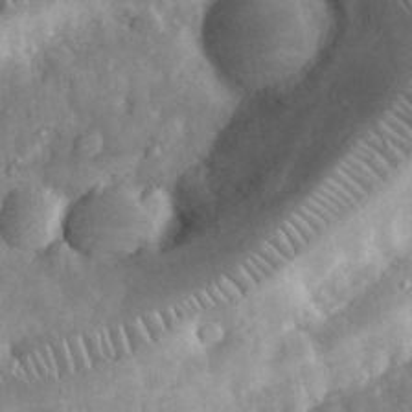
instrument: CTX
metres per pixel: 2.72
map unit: eHh
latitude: 32.2900
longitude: -69.5182
